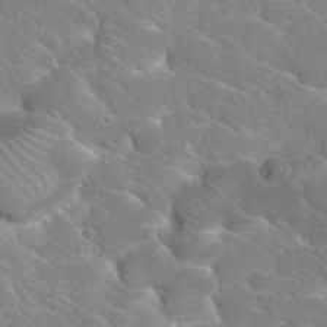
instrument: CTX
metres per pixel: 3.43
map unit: Hto
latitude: 26.1578
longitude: -35.9528
